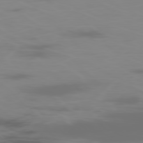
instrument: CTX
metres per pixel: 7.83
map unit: Ap
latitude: -79.0486
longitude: -70.3845
